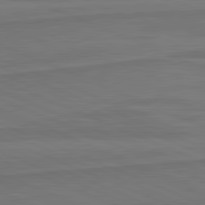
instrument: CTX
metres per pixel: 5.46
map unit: lApd
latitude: 82.0444
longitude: 169.1242
